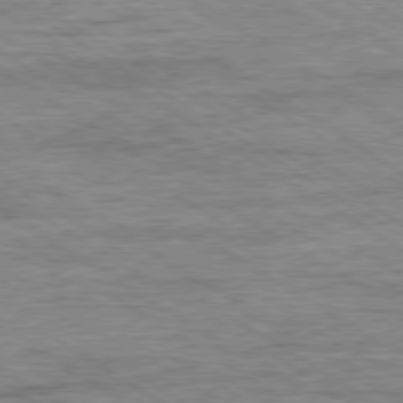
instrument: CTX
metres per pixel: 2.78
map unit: Ap
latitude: -79.8800
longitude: -78.2523
